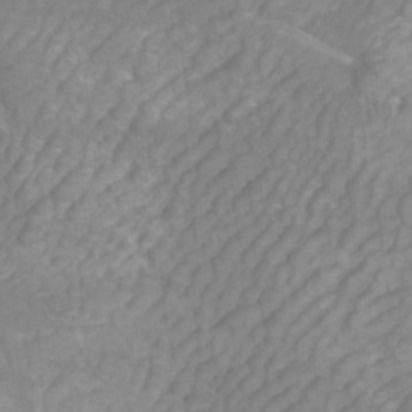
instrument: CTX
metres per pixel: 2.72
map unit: Htu
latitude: -10.3117
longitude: -74.7246
